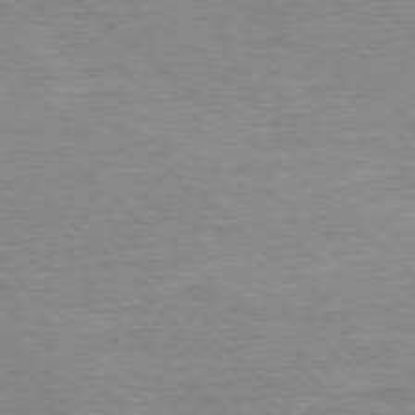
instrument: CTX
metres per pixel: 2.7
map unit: Ap
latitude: -77.7478
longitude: -90.9325
